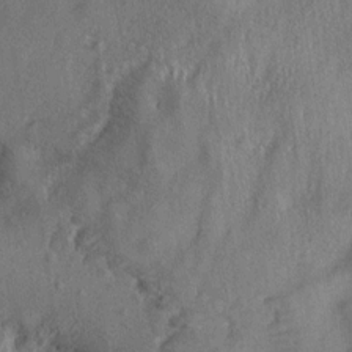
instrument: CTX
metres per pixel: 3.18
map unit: Aa
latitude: 13.4993
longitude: -141.6693
